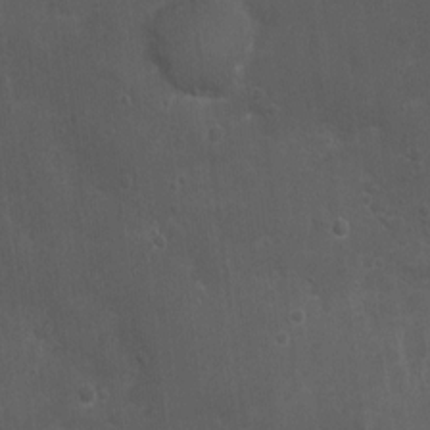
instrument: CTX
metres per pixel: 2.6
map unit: Nhu
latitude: 3.7071
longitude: -16.8946
